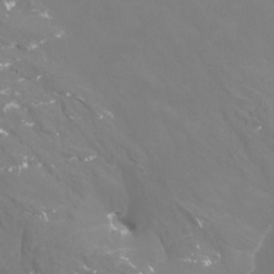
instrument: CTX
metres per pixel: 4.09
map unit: Htu
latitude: -13.1809
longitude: -48.3467
